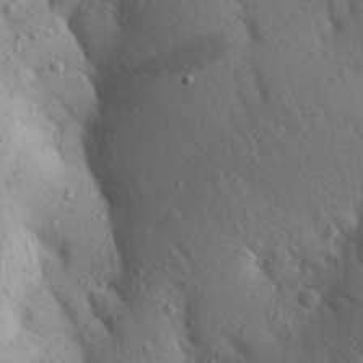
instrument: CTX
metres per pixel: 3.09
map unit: Aa
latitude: 26.1200
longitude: -149.4993
